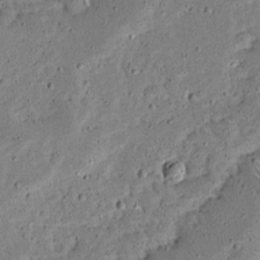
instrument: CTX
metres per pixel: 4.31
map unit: Ave
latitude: 13.8583
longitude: -138.4790
